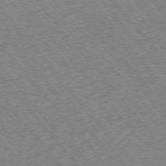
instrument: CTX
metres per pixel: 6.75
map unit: Ap
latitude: -75.3510
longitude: -86.6301
